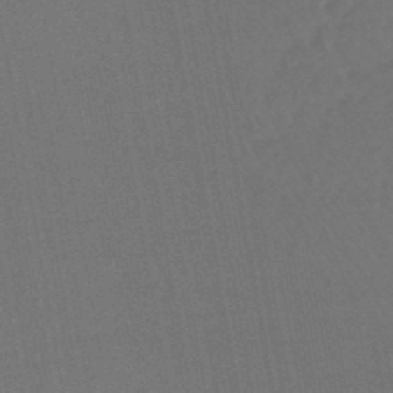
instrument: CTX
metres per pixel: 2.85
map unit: lHb
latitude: -45.3321
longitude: 67.7855
